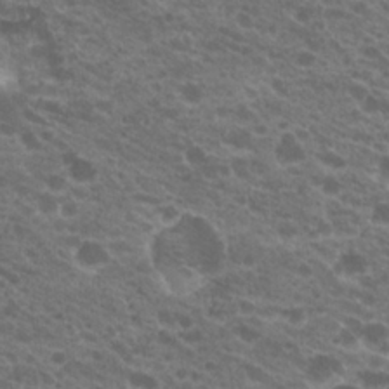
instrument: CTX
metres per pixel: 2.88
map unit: Hto
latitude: 20.8758
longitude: -35.5749
